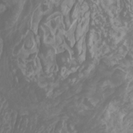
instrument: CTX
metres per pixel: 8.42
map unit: Nhu
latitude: -8.2928
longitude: -80.1011
